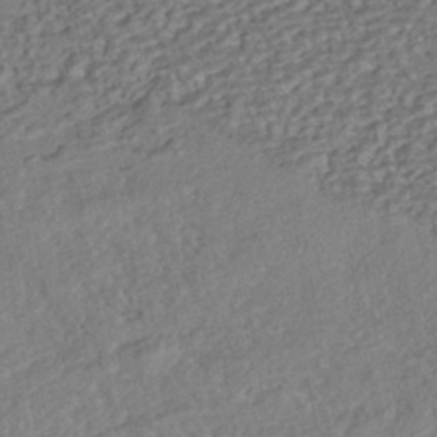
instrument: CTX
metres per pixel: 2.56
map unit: HNhu
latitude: -42.1794
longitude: 107.8045
